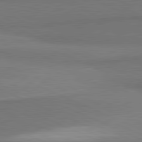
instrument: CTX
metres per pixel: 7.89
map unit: lApd
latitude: 81.4048
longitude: 163.5399
